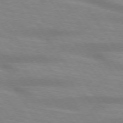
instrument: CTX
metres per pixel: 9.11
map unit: lApd
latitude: 73.7072
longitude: -54.1011
